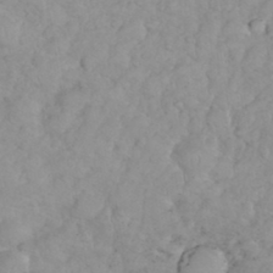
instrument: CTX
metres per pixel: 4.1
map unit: eHh
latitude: 35.3292
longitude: -63.6694
